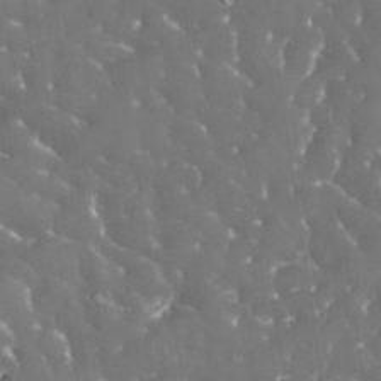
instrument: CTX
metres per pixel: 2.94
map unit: eHh
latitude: 33.8961
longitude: -63.4427
